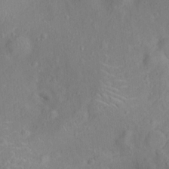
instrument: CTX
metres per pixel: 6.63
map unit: Ht
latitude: 14.1956
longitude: -41.6504
